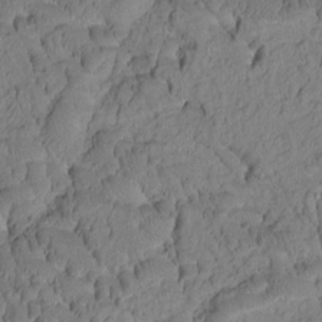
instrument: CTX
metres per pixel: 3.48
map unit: Htu
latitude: -2.5573
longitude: 172.1228
